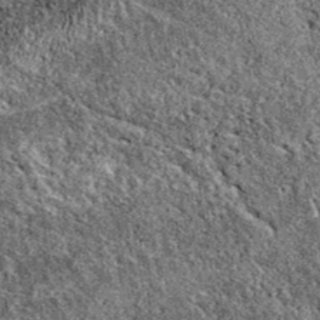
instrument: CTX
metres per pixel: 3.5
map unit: eAb
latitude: 38.1767
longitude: 111.1053
